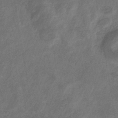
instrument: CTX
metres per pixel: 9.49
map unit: eHb
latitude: -33.7478
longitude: 74.2173
